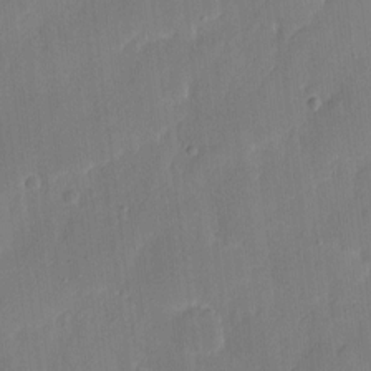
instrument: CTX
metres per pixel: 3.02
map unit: eHh
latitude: 6.8380
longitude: -68.6869
